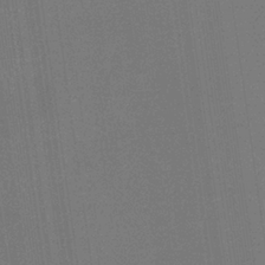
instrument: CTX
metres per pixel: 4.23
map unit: HNb
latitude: -35.4454
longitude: 54.7085
